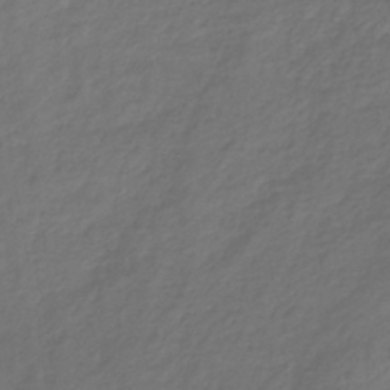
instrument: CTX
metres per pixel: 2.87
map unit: lHb
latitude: -39.2187
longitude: 73.9178
